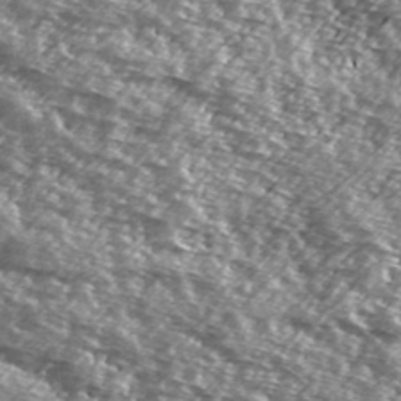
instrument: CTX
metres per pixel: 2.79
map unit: Hve
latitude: 31.8017
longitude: 149.8234
